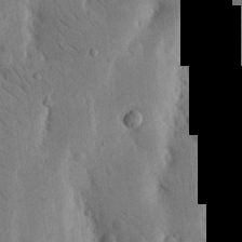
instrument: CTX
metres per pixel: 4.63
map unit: Nhu
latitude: 15.5749
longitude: -77.9150
